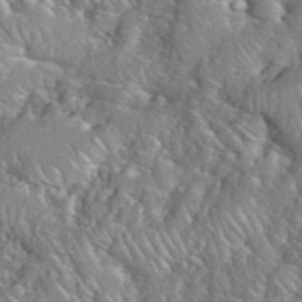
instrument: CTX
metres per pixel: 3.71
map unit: eHh
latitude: 39.3293
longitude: -58.9136
